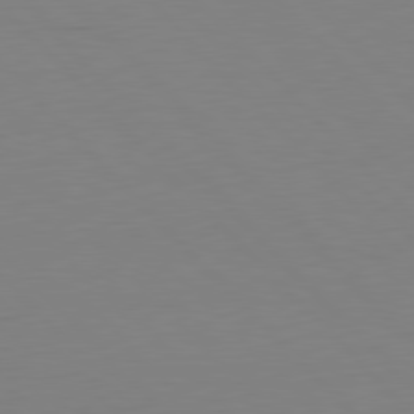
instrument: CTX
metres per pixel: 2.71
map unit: Ap
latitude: -79.7288
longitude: -56.4789
